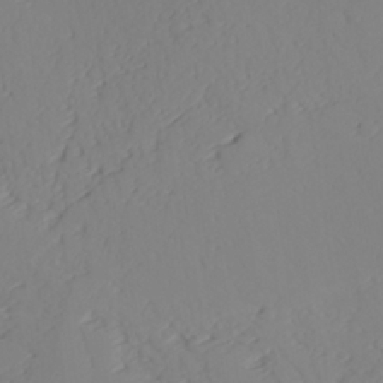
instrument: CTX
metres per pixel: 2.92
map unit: lAvf
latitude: 26.9703
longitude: -110.6302
